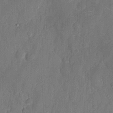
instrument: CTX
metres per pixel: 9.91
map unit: eHh
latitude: 6.4223
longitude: -68.7624
